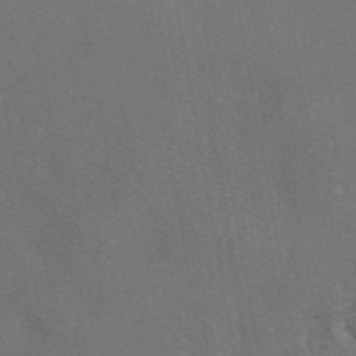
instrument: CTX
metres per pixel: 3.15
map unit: eAb
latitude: 47.0081
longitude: 109.0297
